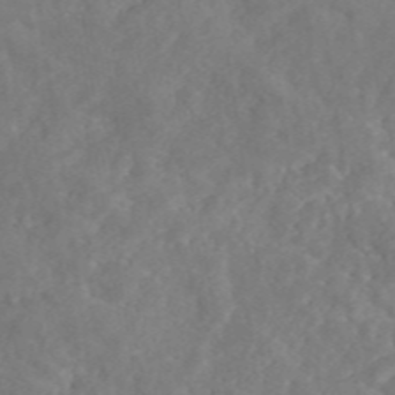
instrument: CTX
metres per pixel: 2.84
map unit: eAb
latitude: 45.7072
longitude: 127.3509
